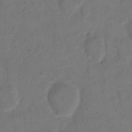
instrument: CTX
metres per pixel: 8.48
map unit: eHh
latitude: 12.6869
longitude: -65.6316
